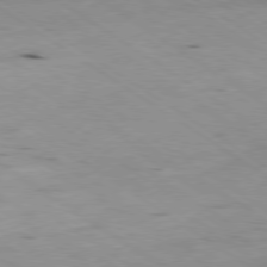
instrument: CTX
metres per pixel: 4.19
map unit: Ap
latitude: -79.8800
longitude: -101.4993
